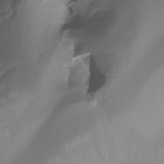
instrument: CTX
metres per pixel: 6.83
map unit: Hto
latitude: -7.5021
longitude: -49.9717
